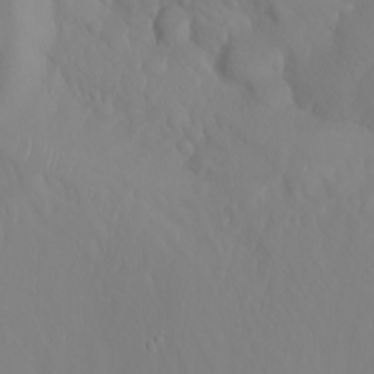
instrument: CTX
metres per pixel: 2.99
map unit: Nhu
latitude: -6.8975
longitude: -88.3846
